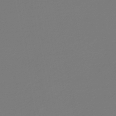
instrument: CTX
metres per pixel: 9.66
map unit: HNb
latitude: -46.7085
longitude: 55.5588
